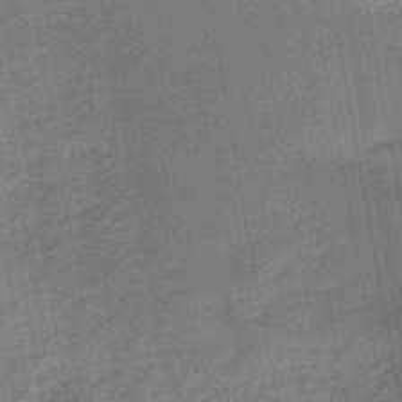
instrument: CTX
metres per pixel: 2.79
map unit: HNb
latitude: -45.3699
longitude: -36.8002
